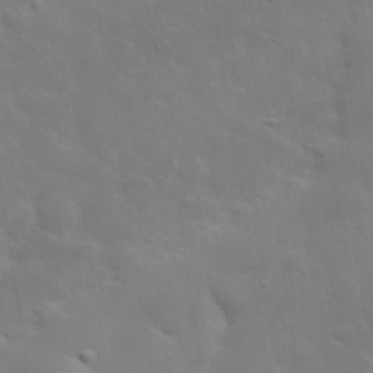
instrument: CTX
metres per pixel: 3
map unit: lHvf
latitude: 33.3104
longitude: -82.6490
